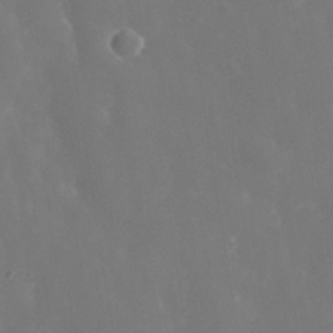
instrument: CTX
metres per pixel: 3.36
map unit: Nhe
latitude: -36.9352
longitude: -91.0081
